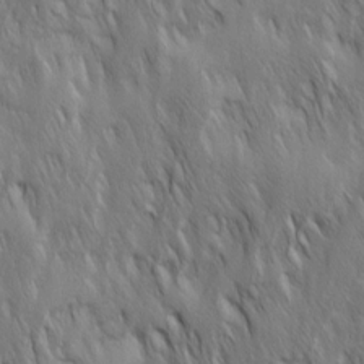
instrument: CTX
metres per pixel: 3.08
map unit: Ave
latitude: 15.0459
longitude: -134.4223
